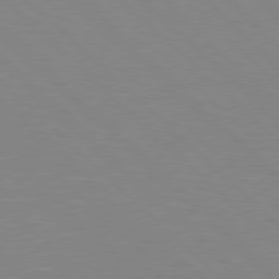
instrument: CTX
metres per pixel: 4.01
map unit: Hpe
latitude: 78.0633
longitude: -160.6679
